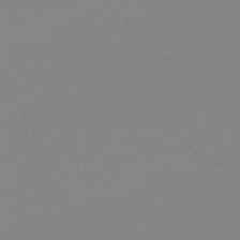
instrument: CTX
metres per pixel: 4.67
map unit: HNb
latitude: -45.8800
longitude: 54.7274
